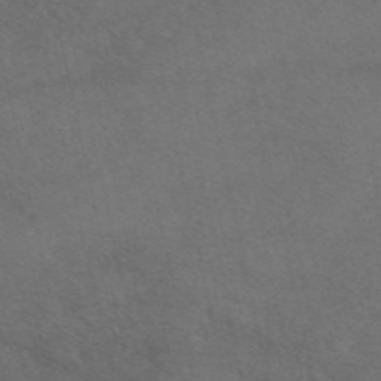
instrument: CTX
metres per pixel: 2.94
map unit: eAb
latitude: 47.5371
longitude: 112.7463
